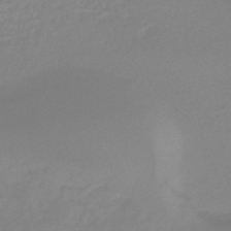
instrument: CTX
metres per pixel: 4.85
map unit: lHb
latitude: -46.0661
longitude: 64.6519
